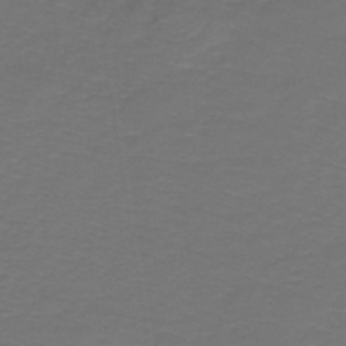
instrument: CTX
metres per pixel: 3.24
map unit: lHb
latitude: -43.5966
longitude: 56.4440
